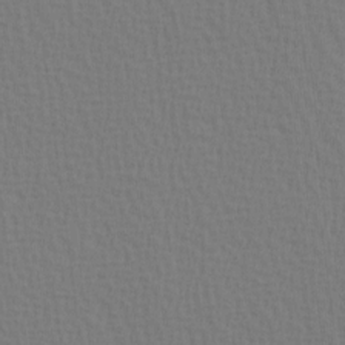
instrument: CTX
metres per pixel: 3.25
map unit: Hve
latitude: 2.1200
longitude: -125.3670
